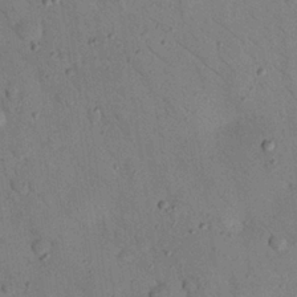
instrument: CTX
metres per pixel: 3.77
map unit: Nhu
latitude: 24.6490
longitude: -73.9717
